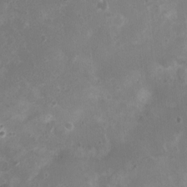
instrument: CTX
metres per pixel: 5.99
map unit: Nhu
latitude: 5.2348
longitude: -17.5560
